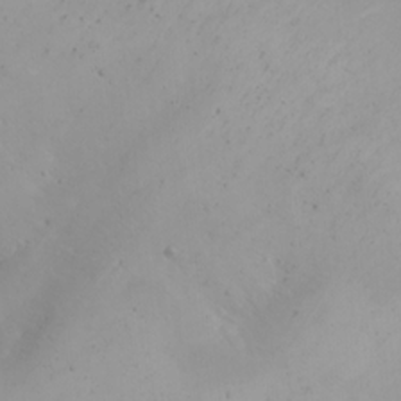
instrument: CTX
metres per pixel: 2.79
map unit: Nhu
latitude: -6.0850
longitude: -68.6301
